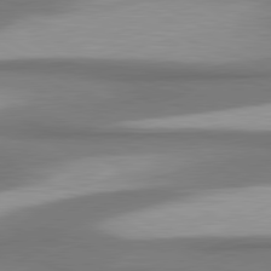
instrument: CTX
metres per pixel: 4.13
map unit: lApd
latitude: 80.7246
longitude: 176.2173
